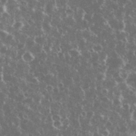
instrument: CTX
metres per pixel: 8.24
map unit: eHh
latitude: 34.4412
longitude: -60.5168
